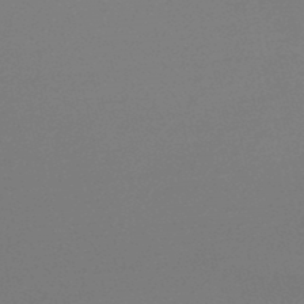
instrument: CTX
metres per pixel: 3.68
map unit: lHb
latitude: -47.5777
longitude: 60.0283
